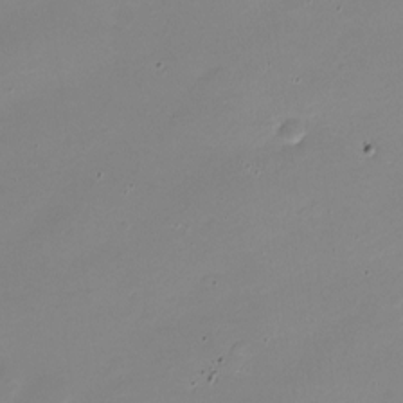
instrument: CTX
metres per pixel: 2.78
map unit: Nhe
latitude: -19.9367
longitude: 143.9556
